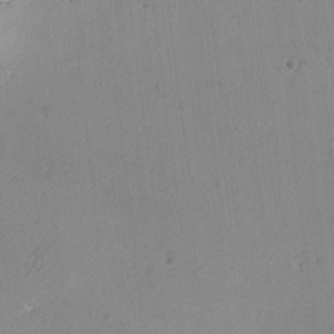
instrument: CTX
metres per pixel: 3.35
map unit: Ave
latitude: -9.2943
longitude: -122.1767
